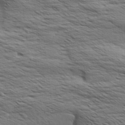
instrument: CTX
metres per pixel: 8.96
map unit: Aa
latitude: 8.1578
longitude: -139.4804
